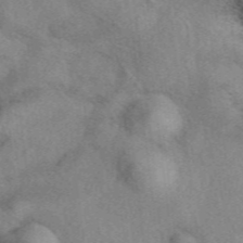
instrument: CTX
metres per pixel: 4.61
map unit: eAb
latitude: 40.6679
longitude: 109.5399
